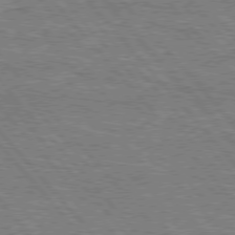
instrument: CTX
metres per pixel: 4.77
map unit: lApd
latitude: 76.1955
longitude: -74.3845
